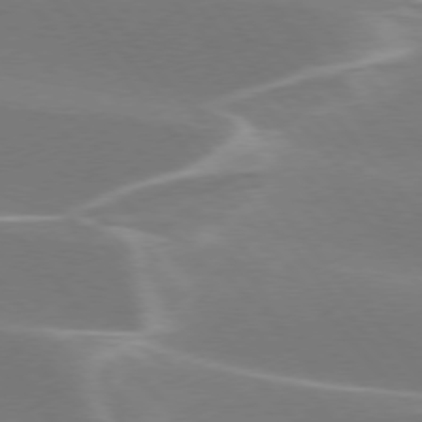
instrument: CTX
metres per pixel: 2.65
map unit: lApd
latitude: 75.4993
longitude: -63.4805
